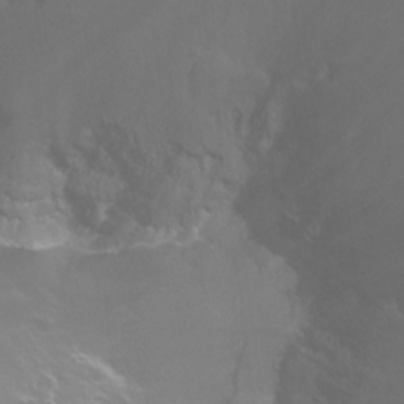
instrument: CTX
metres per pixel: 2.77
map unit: Ht
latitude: -14.8597
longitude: -42.9514
